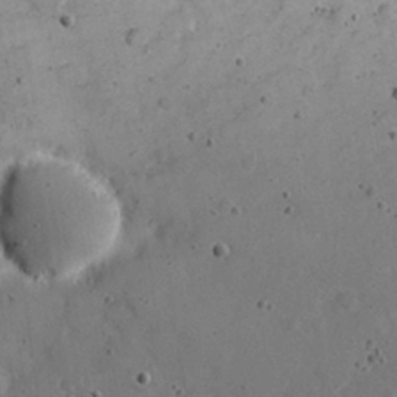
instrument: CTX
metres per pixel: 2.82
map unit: eHh
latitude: 22.1767
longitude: -66.8380
